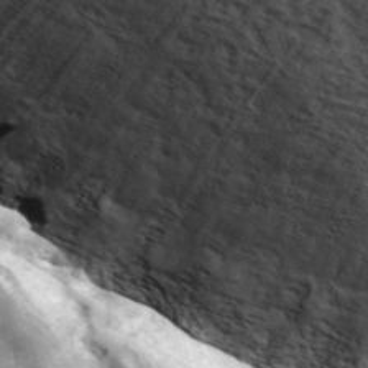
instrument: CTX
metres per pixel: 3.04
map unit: lHvf
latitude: 41.7449
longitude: -89.6505
